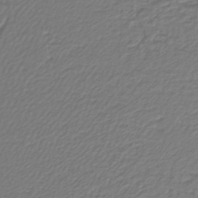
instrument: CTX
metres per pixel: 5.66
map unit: lHb
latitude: -42.6518
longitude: 61.2754
